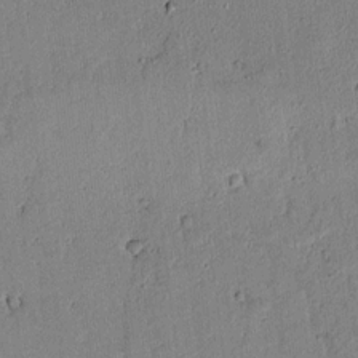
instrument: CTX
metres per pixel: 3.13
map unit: lAvf
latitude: 6.1767
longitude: 168.7463
